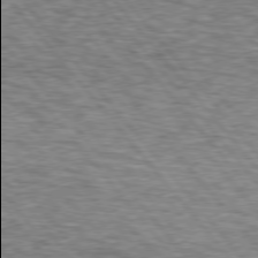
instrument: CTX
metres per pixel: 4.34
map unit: lApd
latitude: 75.7639
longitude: -81.9906
